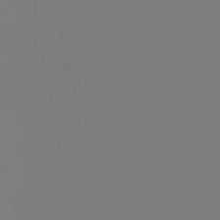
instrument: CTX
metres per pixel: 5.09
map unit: eHb
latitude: -50.4629
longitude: 74.4062
